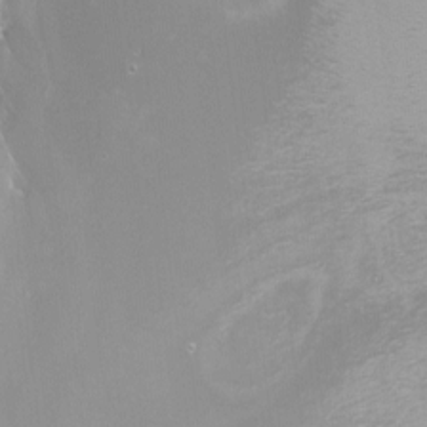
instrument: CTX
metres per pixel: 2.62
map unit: Nhu
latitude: -7.4265
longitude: -92.1577
